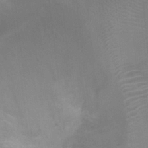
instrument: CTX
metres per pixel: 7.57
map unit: Nhu
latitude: -0.5574
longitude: -16.8947
